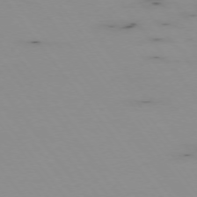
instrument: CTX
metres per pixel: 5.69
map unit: Hpe
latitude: -74.7464
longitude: 3.3509
